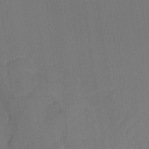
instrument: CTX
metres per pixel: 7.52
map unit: Ht
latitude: -7.5021
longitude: -36.5924
